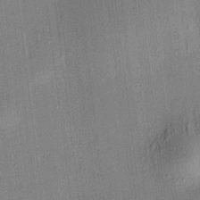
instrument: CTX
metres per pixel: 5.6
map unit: HNhu
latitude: 7.9150
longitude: 13.2187
